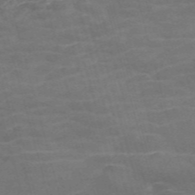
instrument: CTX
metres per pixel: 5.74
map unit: Nve
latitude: -57.9745
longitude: 65.7856
